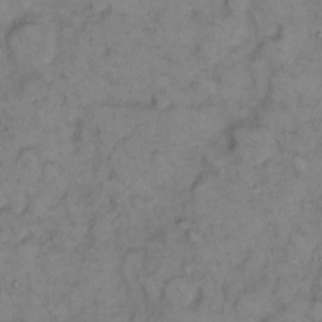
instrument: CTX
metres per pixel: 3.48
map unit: eHh
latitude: 9.5938
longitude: -62.1767
